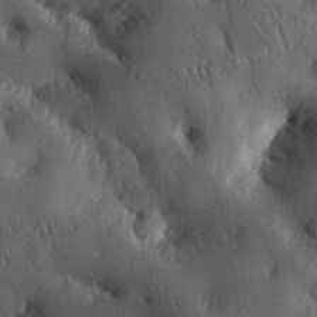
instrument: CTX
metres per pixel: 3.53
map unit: eHh
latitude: 30.6113
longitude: -79.9717
